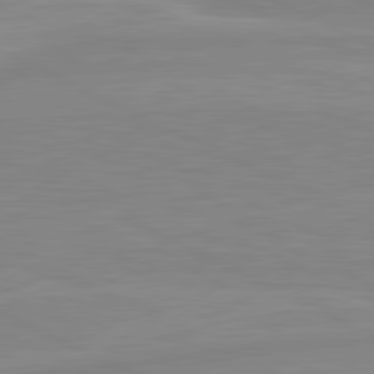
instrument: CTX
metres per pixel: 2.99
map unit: lApd
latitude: 81.2159
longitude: -172.5545
